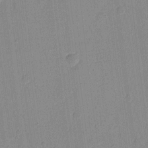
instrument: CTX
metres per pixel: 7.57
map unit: eHh
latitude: 7.4048
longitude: -66.7813
